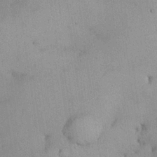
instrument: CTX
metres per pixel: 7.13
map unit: Nhu
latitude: 26.3278
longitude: -68.8191
